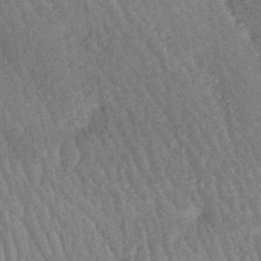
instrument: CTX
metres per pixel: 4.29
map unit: HNhu
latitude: -44.9542
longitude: 91.2754
